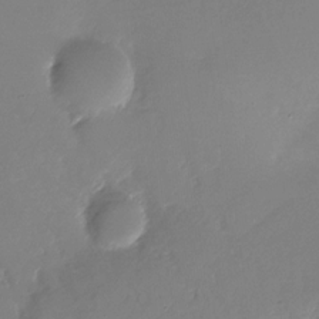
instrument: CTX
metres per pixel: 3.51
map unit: Nhu
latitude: -28.5763
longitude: -79.7639
